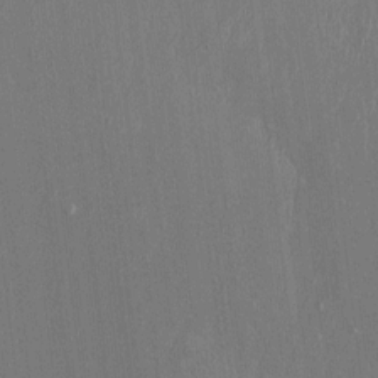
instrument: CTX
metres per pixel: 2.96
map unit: HNhu
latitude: -0.6708
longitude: -7.8772
